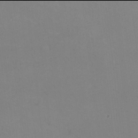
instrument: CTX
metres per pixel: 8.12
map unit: HNhu
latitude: -2.0094
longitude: -3.0647
